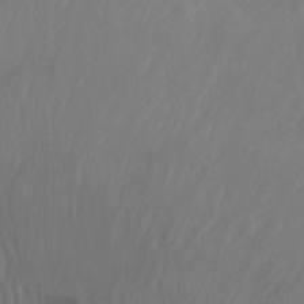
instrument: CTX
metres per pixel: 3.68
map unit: Nhu
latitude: -13.6344
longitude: -64.7058
